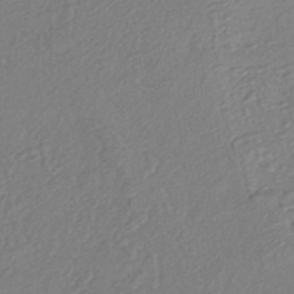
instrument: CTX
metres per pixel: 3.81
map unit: eHh
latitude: -42.3306
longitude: 118.5952
